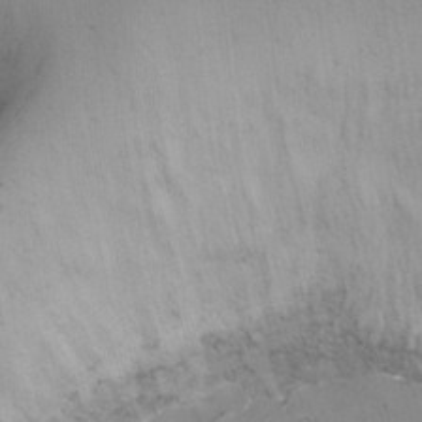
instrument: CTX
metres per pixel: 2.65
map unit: Ht
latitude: -5.7099
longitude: -25.8394
